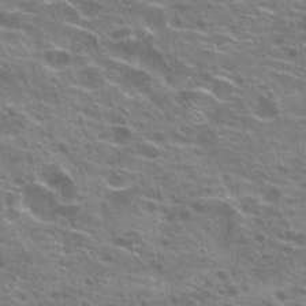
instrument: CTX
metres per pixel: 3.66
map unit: Hto
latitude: 21.5749
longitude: -40.3278
